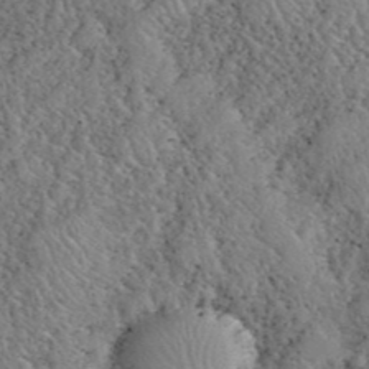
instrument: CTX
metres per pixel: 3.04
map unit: eHh
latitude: 40.7057
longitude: -56.6301
